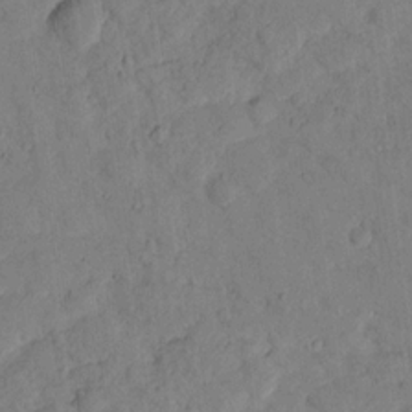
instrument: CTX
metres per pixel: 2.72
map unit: lHvf
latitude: 13.3293
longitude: 177.8045
